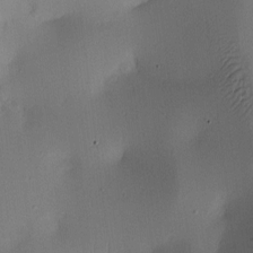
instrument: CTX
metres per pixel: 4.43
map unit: lAa
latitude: 5.5560
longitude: -112.8569
